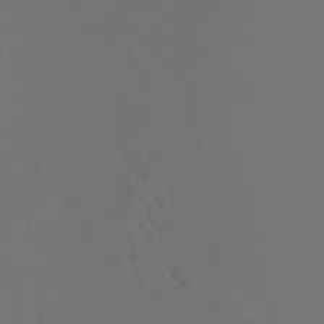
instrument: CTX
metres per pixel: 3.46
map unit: Ht
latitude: -4.1794
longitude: -61.8016
